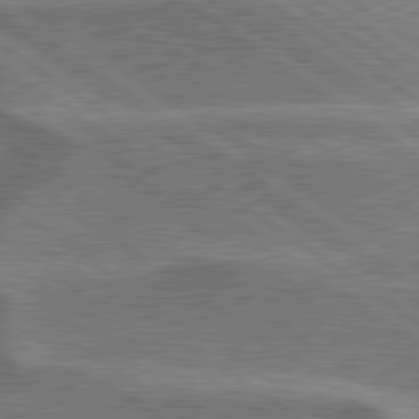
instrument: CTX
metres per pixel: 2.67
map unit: lApd
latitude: 79.7450
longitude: 173.8044
